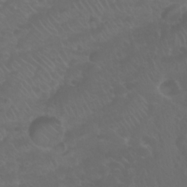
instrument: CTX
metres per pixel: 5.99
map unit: Nhu
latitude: 24.7624
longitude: -62.9514
